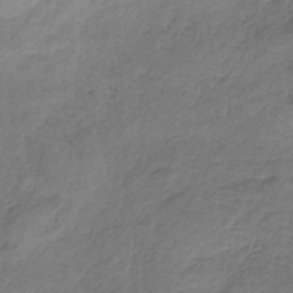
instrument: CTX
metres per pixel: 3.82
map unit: HNb
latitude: -33.1620
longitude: 57.7666
